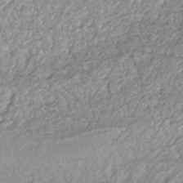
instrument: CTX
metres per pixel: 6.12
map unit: HNhu
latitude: -44.3117
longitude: 95.3698
